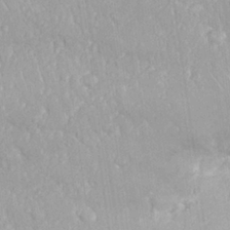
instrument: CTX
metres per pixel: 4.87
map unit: Nhu
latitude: 26.4790
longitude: -62.5168
